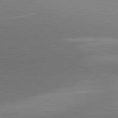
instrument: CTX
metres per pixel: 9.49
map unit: lApd
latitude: 81.0836
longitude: 135.5210
